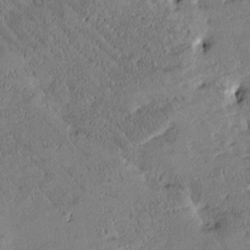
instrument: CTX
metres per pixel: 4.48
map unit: Htu
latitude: -1.6911
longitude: 175.9556
